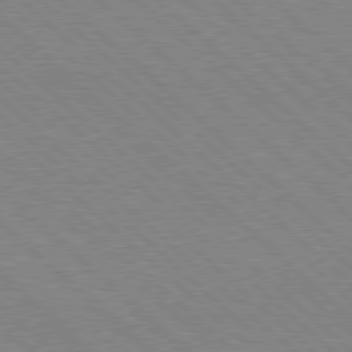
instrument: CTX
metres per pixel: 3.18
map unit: Hpe
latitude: 77.7449
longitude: -172.2900
